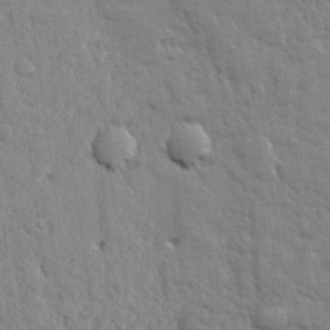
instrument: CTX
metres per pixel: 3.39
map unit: lHvf
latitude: 24.4601
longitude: 143.5588
